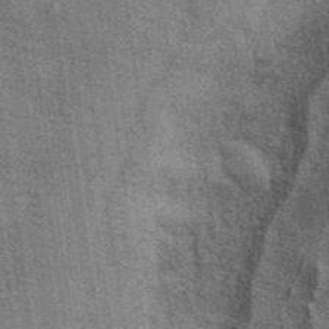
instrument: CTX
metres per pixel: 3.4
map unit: eAb
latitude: 40.7624
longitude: 107.2565
